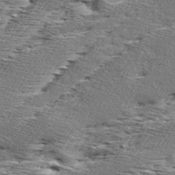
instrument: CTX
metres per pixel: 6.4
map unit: Ave
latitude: 16.9136
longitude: -137.7639
